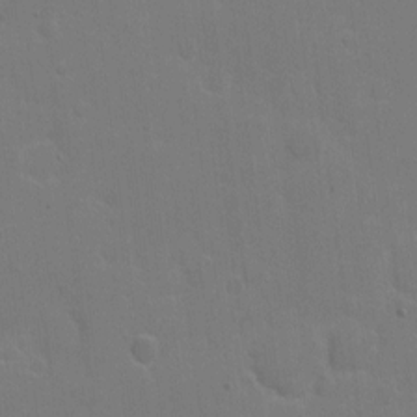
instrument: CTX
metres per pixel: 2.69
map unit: eHh
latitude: 7.0458
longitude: -66.0633
